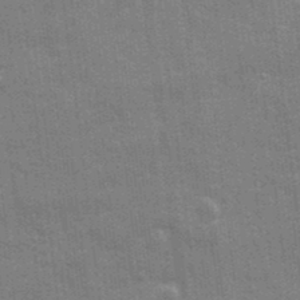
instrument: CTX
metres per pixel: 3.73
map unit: Ave
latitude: 21.8017
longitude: -133.4049
